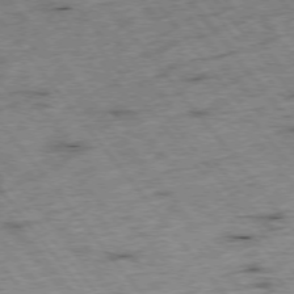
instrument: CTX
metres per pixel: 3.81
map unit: Hpe
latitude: -75.9367
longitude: -22.1767
